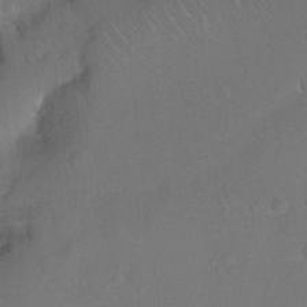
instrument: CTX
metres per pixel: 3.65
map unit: Ht
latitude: -15.1620
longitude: -54.1578
